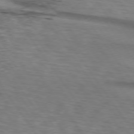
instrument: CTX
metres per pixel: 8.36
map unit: lApd
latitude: 74.5924
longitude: -77.9528
